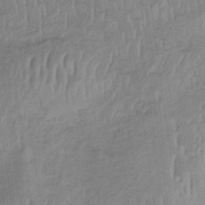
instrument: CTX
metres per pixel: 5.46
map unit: lHb
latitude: -33.9745
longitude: 68.6707
